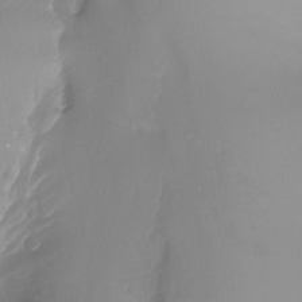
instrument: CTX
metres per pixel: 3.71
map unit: Nhu
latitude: -15.2943
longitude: -54.0255
